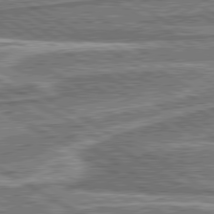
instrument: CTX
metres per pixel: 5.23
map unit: lApd
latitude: 80.4601
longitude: 172.4440
